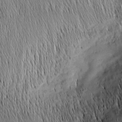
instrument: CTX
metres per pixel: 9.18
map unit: Nhu
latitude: -5.4265
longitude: -151.6316
